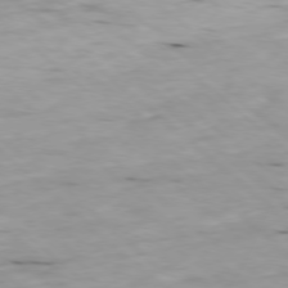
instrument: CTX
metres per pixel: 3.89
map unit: Ap
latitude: -78.4629
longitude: -89.0270
